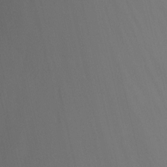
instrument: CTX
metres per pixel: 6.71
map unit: Nhu
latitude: -8.1606
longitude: -83.3481
